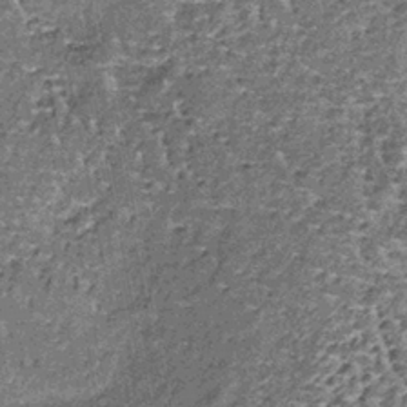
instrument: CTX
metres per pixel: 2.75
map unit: lHb
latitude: -38.4440
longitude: 64.8408
